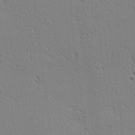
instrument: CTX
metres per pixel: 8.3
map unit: lAa
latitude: 12.3845
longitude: -107.7072
